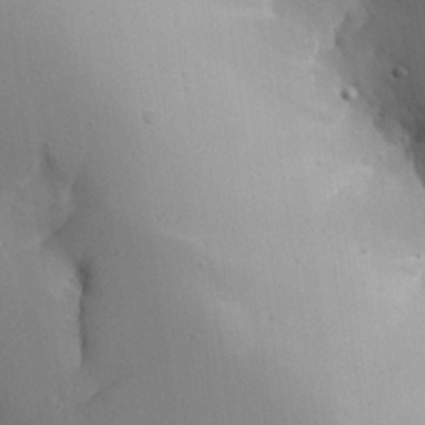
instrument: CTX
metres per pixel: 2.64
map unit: Aa
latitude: 27.3860
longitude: -129.3104
